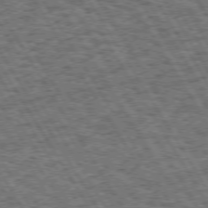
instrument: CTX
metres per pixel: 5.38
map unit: Hpe
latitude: 73.4616
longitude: -126.0822
